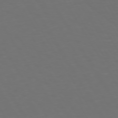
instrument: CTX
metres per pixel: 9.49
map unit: Hpe
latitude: 72.2901
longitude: -126.8380
